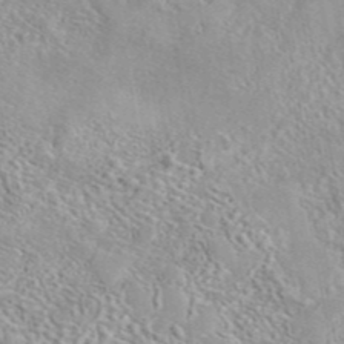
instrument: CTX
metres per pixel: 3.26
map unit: eAb
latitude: 44.4601
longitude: 115.1431
